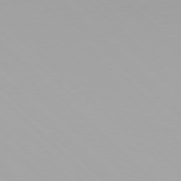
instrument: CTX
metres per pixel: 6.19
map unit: Hpe
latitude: 77.3859
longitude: -132.5546
